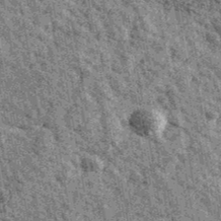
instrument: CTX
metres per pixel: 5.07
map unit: Ave
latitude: 40.6302
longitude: -107.7261
